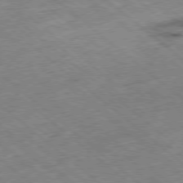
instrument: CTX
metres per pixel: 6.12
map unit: Ap
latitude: -78.8408
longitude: -49.1970
